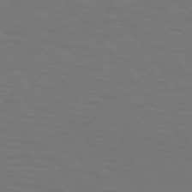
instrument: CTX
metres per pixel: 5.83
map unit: Hpe
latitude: 74.8758
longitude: -132.1767
